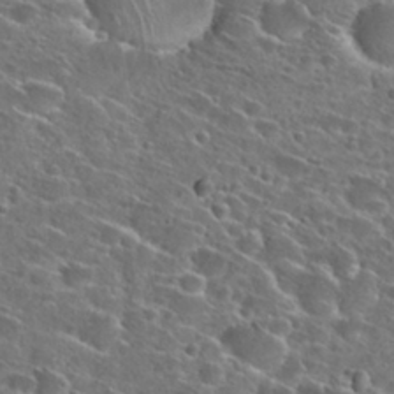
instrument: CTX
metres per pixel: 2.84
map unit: Hto
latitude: 26.8191
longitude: -46.5357
